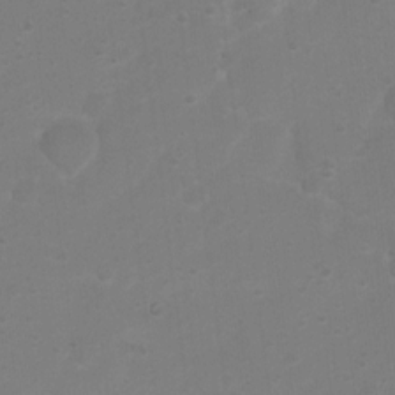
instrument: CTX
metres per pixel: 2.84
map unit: Nhu
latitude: 4.3089
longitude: -26.7057
